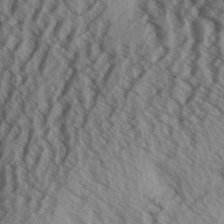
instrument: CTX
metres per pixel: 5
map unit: Aa
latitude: 31.7261
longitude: -137.6883
